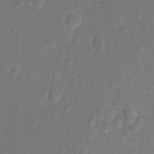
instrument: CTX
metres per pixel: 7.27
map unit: Nhu
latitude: -15.5966
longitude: -25.8394
